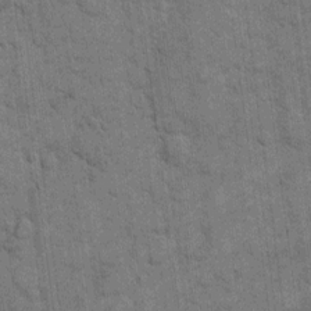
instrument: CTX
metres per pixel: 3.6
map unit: eHh
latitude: 11.5371
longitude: -65.4048
